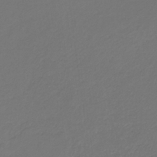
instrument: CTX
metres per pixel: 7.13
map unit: eHb
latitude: -30.5573
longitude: 64.8786
